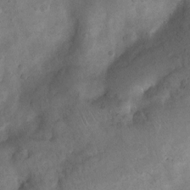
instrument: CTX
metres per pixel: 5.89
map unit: Nhu
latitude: 8.4979
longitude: -22.5357
